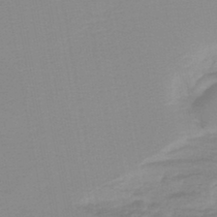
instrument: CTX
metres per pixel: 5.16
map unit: lHb
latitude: -44.9920
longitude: 77.3321
